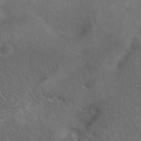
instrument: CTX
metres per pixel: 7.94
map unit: eAb
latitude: 42.5357
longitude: 108.5385
